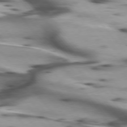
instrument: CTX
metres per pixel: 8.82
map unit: lApd
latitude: 75.5182
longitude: -63.8773
